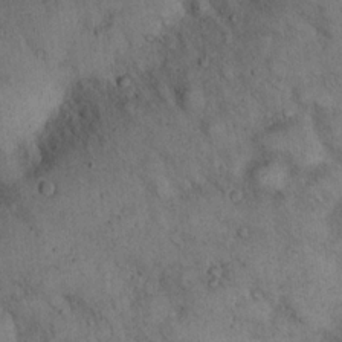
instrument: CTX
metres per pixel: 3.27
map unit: eHh
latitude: 21.2348
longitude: -60.4223
